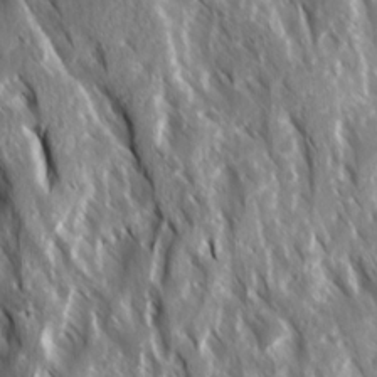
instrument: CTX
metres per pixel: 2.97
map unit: Ave
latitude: 15.2537
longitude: -132.4979
